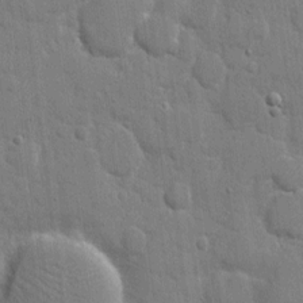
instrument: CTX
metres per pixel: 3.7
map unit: eHh
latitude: 8.7813
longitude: -67.8772
